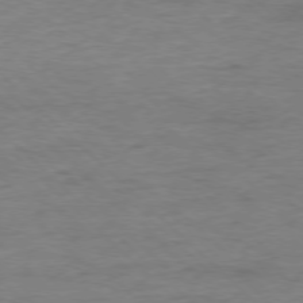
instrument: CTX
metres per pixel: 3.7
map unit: Ap
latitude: -77.7856
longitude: -88.6869
